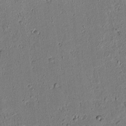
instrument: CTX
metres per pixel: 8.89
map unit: lAvf
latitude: 5.7639
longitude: 168.7463
